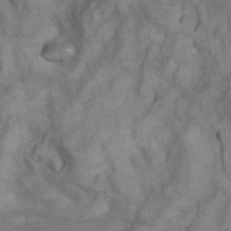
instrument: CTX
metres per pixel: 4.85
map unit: ANa
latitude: 41.4237
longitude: 15.0298
